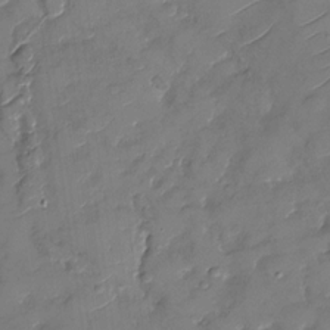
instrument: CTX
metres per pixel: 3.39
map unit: Nhu
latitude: -29.5966
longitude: -73.2159
